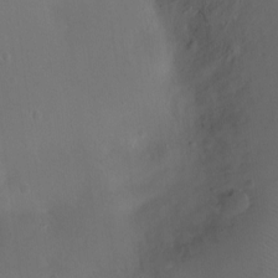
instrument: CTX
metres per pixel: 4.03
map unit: Nhu
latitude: -12.4629
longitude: -41.6315
